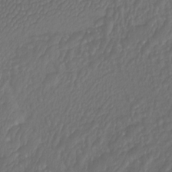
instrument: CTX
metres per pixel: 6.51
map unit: Htu
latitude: -10.7841
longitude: -73.7450
